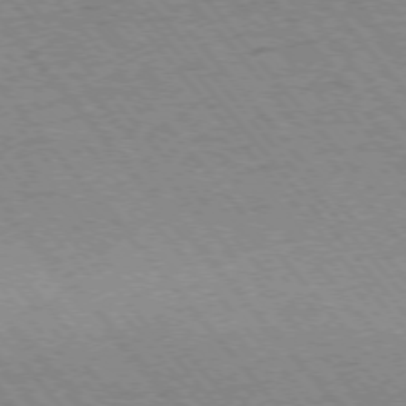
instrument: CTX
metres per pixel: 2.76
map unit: Ap
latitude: -75.7478
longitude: -86.8191
